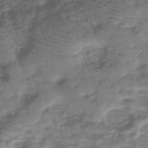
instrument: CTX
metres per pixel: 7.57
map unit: eHh
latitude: -40.0094
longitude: -29.4993
